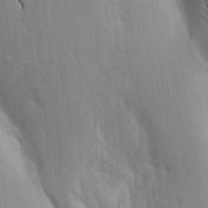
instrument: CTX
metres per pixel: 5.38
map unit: Aa
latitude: 17.1592
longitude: -149.1970
